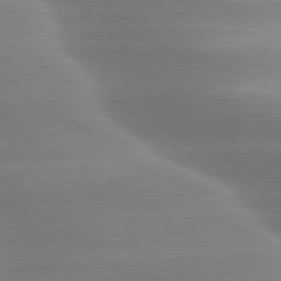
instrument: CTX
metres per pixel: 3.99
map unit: lApd
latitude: 79.4616
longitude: -115.7827
